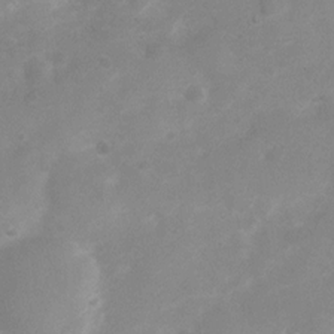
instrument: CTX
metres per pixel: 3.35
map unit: Nhu
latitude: 4.6490
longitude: -25.1403
